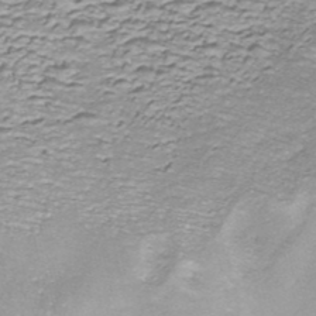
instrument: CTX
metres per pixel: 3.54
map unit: ANa
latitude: -44.4818
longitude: 105.4643
